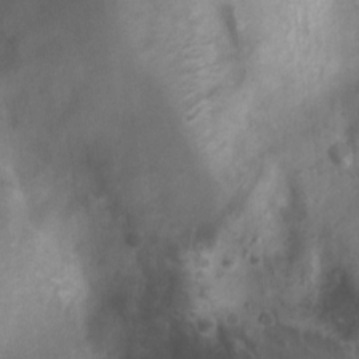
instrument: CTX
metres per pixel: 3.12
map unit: Nhu
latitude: 7.4993
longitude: -22.1956
